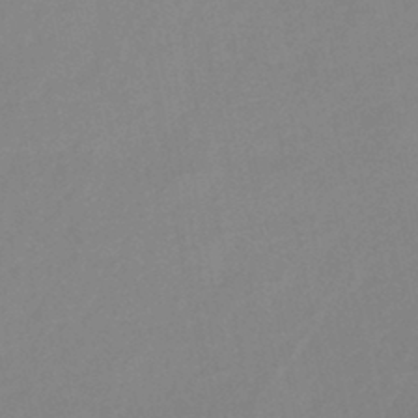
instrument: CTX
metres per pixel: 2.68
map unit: lHb
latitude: -36.9163
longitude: 72.7652
